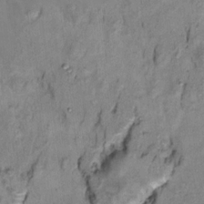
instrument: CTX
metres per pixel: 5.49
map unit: Ht
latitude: 10.2334
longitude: -32.5357
